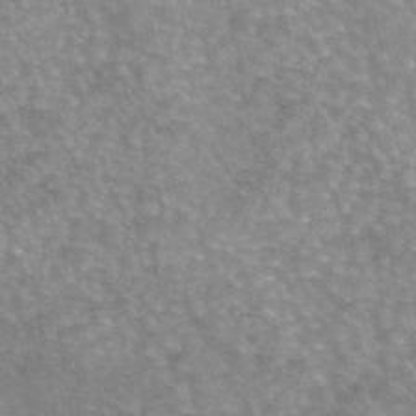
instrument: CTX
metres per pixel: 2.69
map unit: eAb
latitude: 45.1592
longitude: 105.7288
